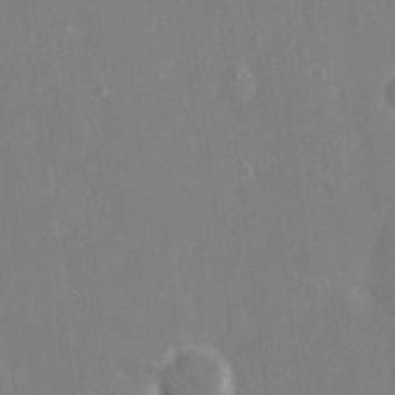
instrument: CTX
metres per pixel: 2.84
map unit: eHh
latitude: 14.8191
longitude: -71.8961
